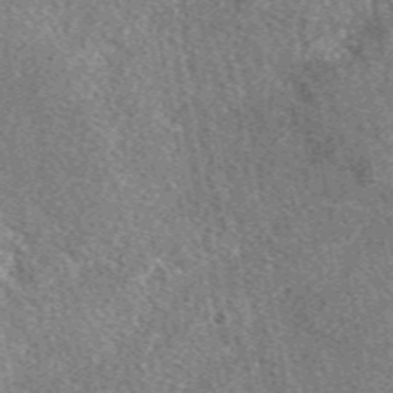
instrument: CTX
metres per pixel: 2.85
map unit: eAb
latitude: 48.1200
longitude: 111.7099
